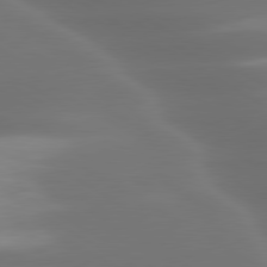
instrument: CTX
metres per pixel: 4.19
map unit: lApd
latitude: 79.9717
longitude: -119.7827
